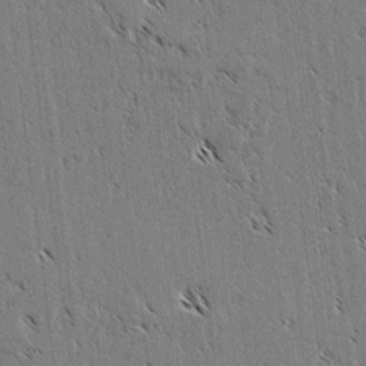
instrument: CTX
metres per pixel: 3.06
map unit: lAvf
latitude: 2.5545
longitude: -105.6127
